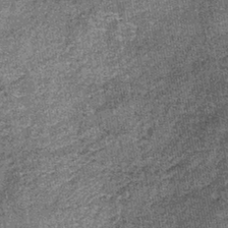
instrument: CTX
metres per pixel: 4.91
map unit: lHb
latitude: -38.9164
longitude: 64.6330
